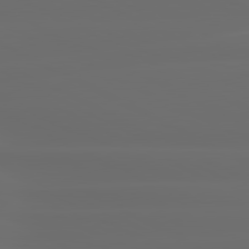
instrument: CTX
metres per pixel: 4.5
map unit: lApd
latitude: 80.8569
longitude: -136.4790
